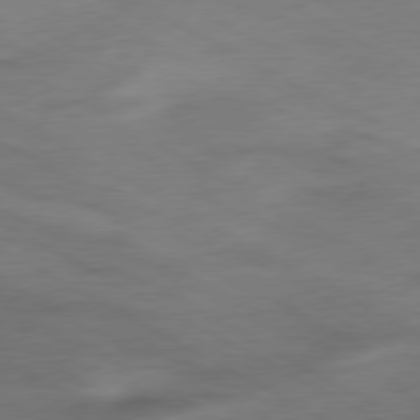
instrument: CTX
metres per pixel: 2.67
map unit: Ap
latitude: -76.8597
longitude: -75.8961
